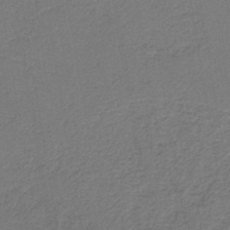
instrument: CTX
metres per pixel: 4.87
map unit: HNb
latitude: -43.9556
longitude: 49.3699
